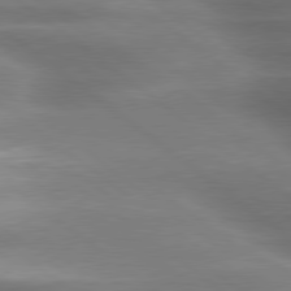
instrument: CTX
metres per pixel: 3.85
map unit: lApd
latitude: 79.5938
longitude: -118.2711
